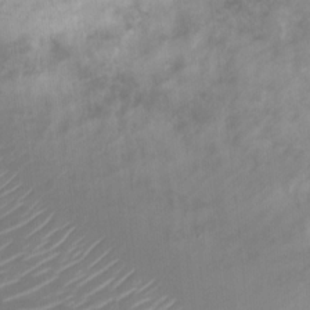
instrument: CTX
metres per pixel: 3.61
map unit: Nve
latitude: -21.8233
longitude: 106.4251
